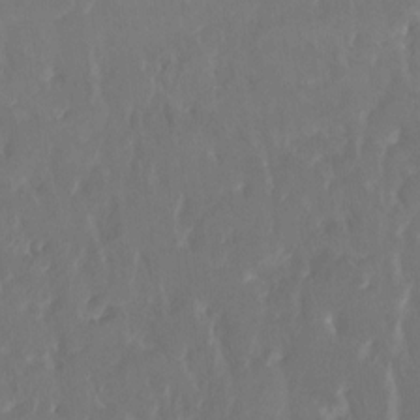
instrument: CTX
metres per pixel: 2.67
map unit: HNhu
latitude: 4.5735
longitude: 10.1606
